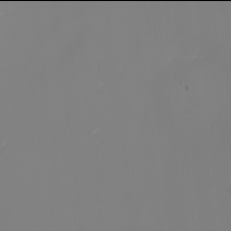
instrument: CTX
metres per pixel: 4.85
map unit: Nhu
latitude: -2.0094
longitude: -75.3860
